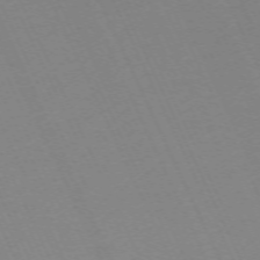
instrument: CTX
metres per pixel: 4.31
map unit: Hpe
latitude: -70.2362
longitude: 15.9556
